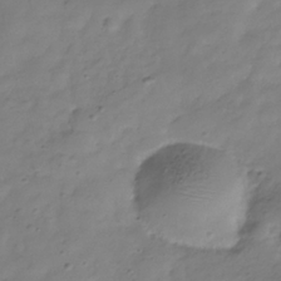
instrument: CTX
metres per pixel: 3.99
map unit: Hve
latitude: -32.0094
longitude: 91.8423
